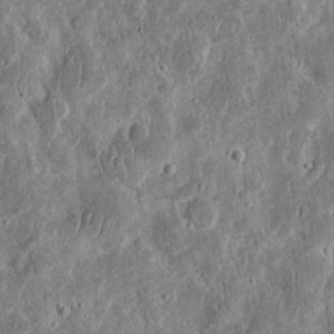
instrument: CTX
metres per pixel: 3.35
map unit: eHh
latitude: 12.6491
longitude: -73.8017
